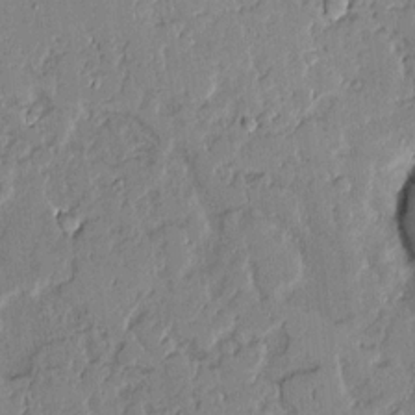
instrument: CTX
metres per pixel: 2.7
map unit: Aa
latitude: 10.9703
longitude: -129.2537
